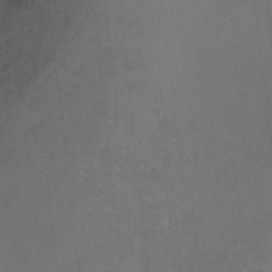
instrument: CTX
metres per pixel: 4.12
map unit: Ht
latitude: -5.7477
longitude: -36.3845
